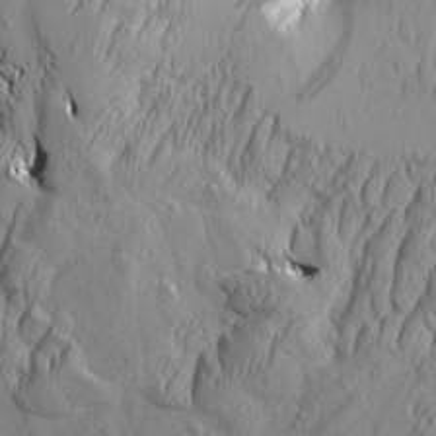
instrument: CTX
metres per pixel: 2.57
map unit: Aa
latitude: 7.5749
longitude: -129.1592
